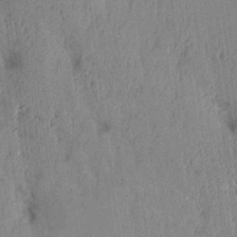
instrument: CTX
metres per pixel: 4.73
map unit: Aa
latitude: 16.6113
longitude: -147.9717
